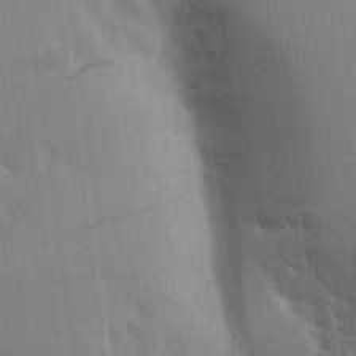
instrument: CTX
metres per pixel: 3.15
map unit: Aa
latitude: 16.8758
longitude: -149.1025
